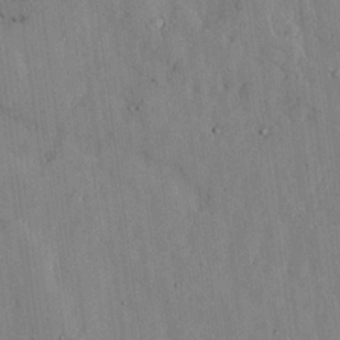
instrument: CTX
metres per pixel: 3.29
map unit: lHvf
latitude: 17.9717
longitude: -112.9514
